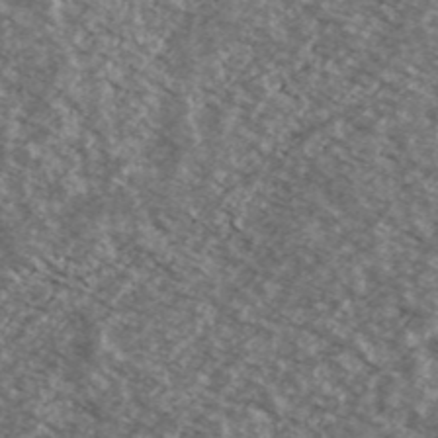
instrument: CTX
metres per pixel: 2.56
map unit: Ave
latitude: 38.8569
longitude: -110.5168
